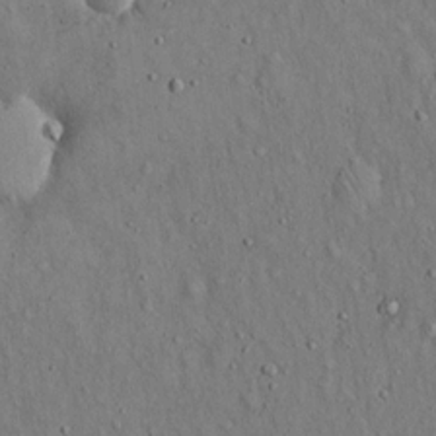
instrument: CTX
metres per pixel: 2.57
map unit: Hto
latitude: 14.7247
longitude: -58.5546
